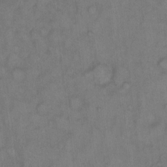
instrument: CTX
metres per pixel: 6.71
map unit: eHh
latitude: 11.3293
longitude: -62.3279
